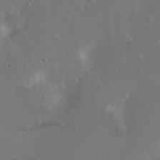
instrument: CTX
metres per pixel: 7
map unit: eHh
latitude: 1.0647
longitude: -54.4034
